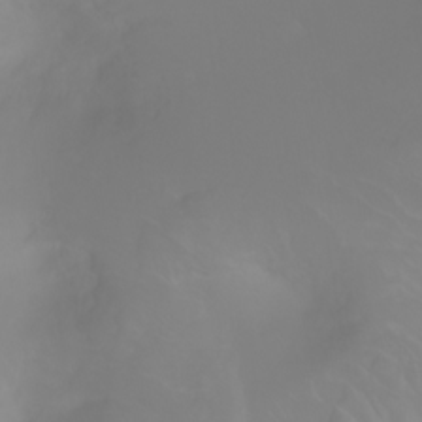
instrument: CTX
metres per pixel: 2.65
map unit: Ht
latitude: -2.5195
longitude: -61.3104
